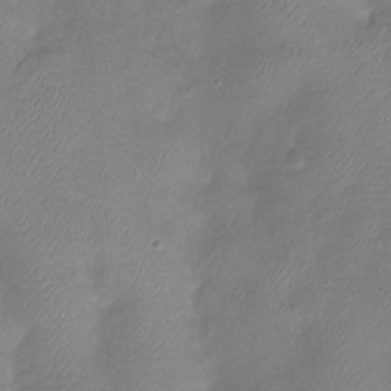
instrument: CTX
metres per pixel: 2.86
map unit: Htu
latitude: -13.7667
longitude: -45.2159
